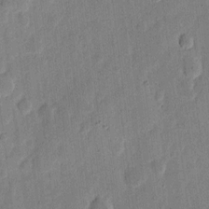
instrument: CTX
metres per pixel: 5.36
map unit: eHh
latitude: 7.1403
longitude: -71.3670
